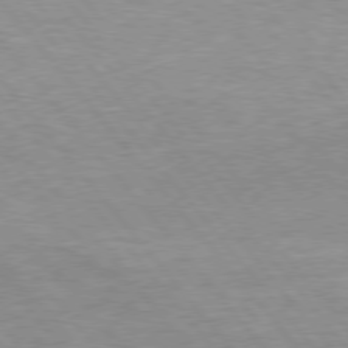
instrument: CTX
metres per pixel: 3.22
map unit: Hpe
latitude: 76.0633
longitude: -157.0458
